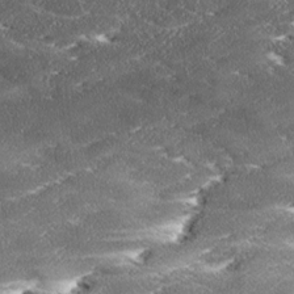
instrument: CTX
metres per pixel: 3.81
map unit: Ave
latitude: 17.6316
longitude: -137.1215
